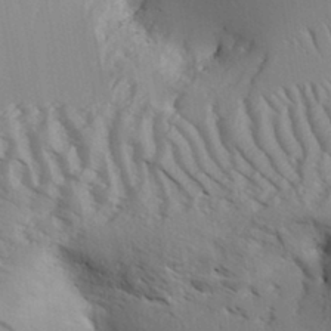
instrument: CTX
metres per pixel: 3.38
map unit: Aa
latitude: 31.4238
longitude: -140.6490
